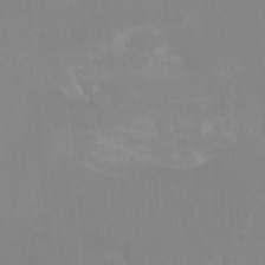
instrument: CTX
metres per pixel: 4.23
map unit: Htu
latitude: -12.6141
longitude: -48.6490
